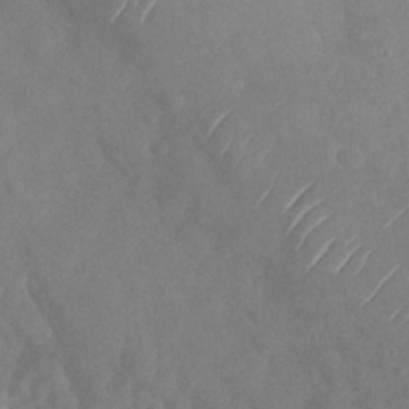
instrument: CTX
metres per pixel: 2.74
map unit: Nhu
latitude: -29.5777
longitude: -60.4979
